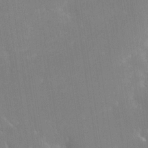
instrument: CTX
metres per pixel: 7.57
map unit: Nhe
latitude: -28.6519
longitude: -110.0822
